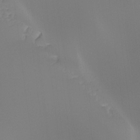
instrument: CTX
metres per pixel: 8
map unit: Ht
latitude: -14.2173
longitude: -58.1767
